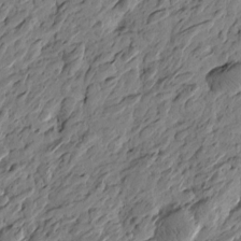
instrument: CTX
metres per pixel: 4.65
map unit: Htu
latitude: -3.9745
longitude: -178.7624
